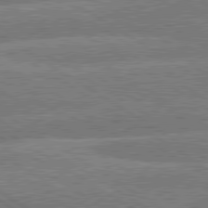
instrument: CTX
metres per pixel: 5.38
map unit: lApd
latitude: 79.9528
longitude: -158.1200
